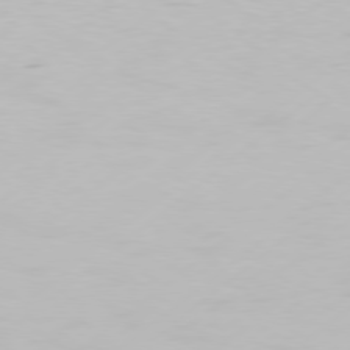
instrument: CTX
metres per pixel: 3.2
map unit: Hpe
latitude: 77.5182
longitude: -130.0444
